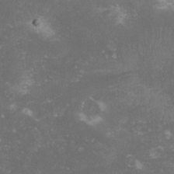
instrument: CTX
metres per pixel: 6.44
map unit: lHvf
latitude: -14.0094
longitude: -99.5182
